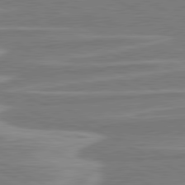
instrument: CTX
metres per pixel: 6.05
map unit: lApd
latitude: 80.9514
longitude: -173.9528
